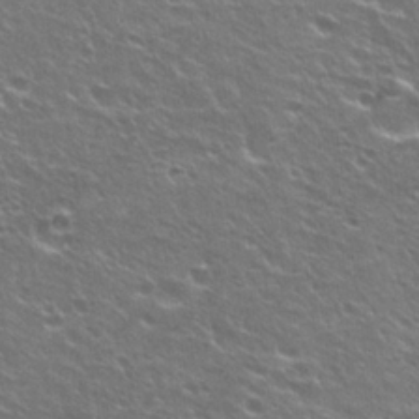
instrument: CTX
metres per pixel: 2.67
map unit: Hto
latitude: 24.5545
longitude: -30.9703
